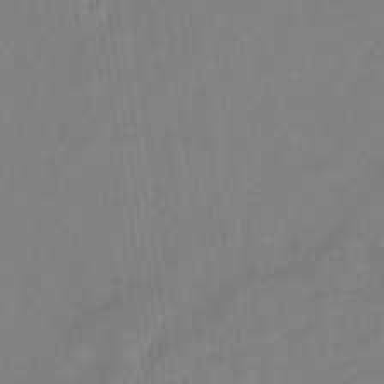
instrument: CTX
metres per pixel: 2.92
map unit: eHb
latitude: -34.6329
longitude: 73.4643
